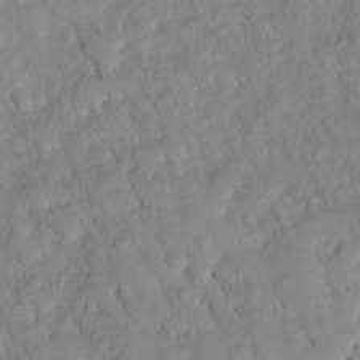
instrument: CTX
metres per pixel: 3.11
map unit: HNhu
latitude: -23.8423
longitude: 49.4455
